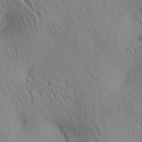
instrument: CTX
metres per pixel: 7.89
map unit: lAa
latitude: 4.6868
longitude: -117.2915
